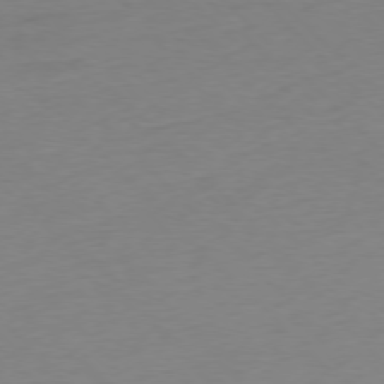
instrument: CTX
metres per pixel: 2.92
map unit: Ap
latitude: -77.2565
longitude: -63.3860
